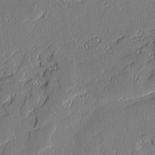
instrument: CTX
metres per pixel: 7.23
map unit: lAvf
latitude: -1.0109
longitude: -107.1970
